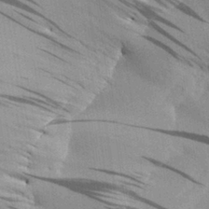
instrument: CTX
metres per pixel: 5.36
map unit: Aa
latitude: 29.3293
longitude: -136.3279
